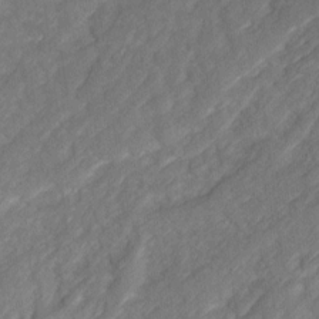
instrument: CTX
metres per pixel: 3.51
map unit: Ave
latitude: 16.8758
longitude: -135.1403
